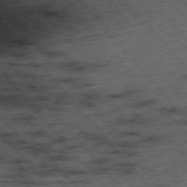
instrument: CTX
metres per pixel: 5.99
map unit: Hpe
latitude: -76.3495
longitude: -16.8569
